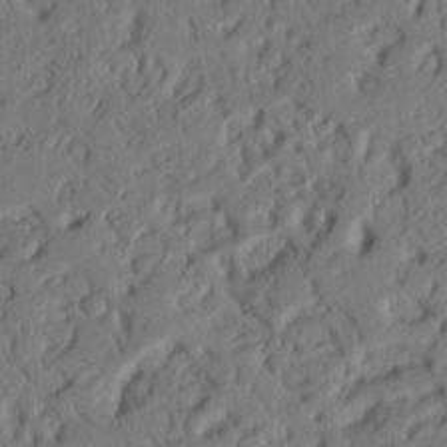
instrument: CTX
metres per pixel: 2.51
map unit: Nhu
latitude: 20.8947
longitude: -76.9891
